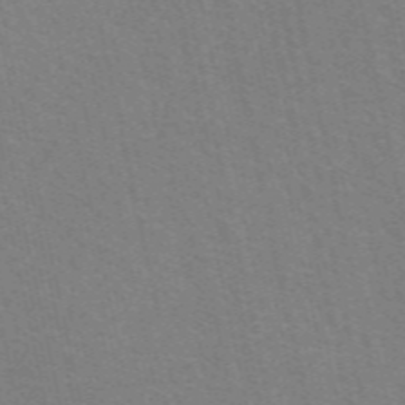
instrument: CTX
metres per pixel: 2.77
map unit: eAb
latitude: 51.0647
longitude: 111.2187
